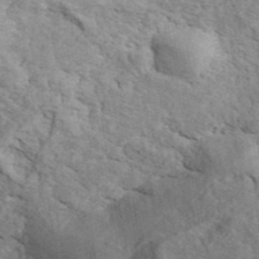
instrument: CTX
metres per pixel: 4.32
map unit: ANa
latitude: 43.9528
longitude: 47.8422
